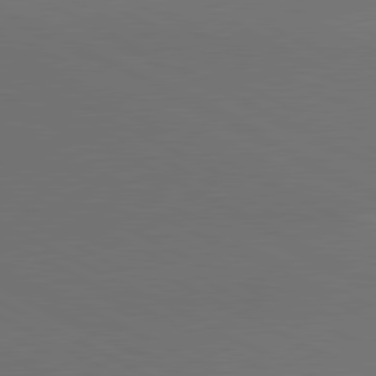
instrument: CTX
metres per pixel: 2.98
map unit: lApd
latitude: 80.9703
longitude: 138.7463
